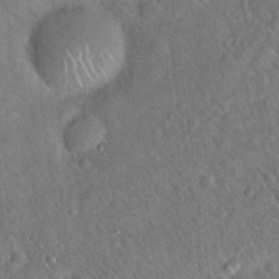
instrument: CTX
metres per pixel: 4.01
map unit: Hto
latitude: 19.8205
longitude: -52.9325
